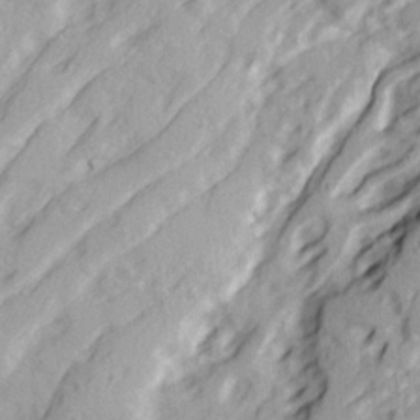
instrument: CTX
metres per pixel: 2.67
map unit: Ave
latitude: 21.9717
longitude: -131.8017
